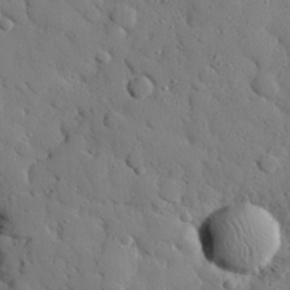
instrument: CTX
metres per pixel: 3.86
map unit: eHh
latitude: 27.1025
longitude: -78.7058
